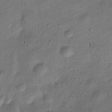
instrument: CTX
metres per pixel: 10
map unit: Nve
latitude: -25.3698
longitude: 107.0865
